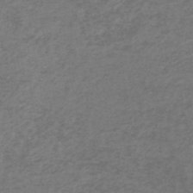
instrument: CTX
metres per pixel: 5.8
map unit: HNb
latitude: -45.1431
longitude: -45.8772
